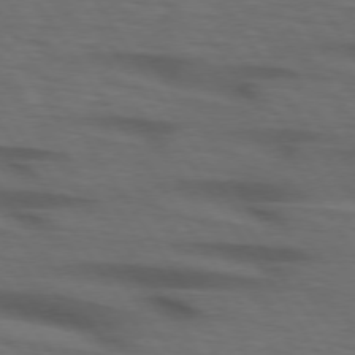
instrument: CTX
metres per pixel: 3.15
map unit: lApd
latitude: 73.9717
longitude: -74.3656
